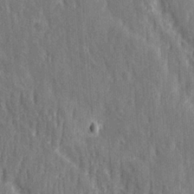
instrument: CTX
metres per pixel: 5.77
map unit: Ave
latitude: 22.7057
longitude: -134.1011
